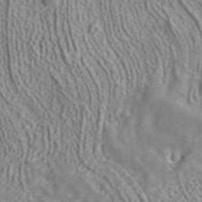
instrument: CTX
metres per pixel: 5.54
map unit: ANa
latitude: 41.1025
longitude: 14.8219
